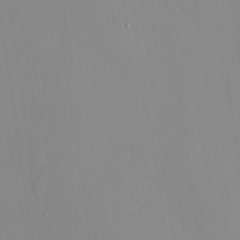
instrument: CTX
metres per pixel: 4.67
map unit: HNhu
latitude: 11.4993
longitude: 10.6330
